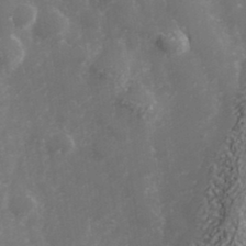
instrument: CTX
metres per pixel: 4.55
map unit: Hve
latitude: 33.2159
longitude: 149.5966
